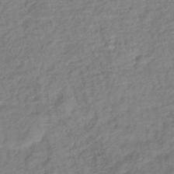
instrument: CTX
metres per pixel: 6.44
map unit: lHb
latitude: -40.2361
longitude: 74.1039
